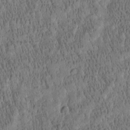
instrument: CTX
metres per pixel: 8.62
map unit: Htu
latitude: -4.1228
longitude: 175.2753
